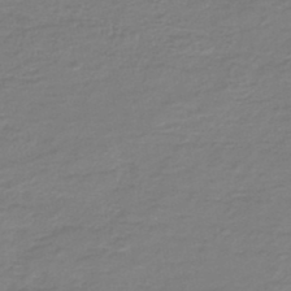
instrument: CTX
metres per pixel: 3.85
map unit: HNb
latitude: -47.0108
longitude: 52.2928
